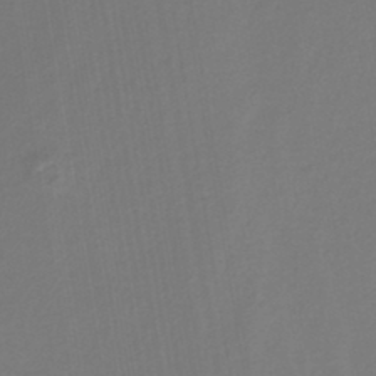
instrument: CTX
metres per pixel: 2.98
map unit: lHb
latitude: -43.3509
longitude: 71.3888
